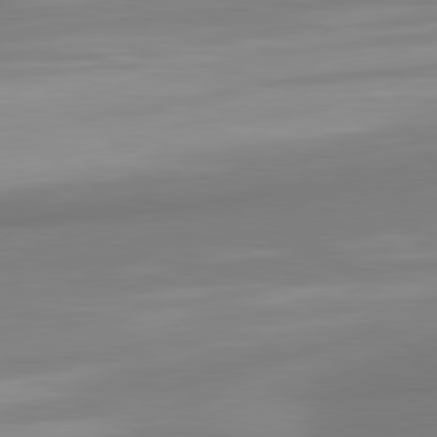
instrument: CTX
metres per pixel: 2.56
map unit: lApd
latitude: 80.5168
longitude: 175.0486
